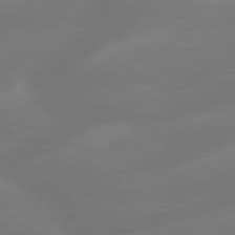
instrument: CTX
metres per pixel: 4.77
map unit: lApd
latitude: 79.9717
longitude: -149.5749
